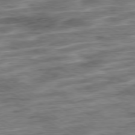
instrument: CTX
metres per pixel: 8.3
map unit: Ap
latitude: -79.4454
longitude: -48.8002
